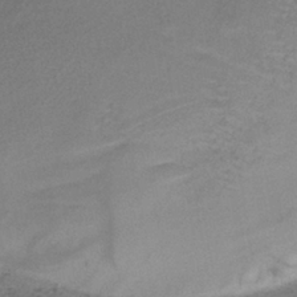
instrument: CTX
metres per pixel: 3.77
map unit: HNb
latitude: -36.5384
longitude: 54.0283
